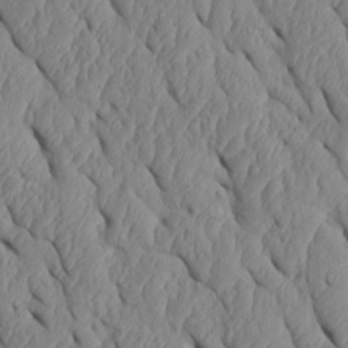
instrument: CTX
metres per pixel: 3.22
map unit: Htu
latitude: 1.8772
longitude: 148.5385
